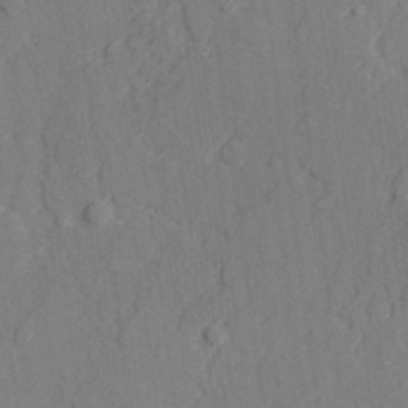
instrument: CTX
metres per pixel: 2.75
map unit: lAvf
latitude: 28.3845
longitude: -108.9135
